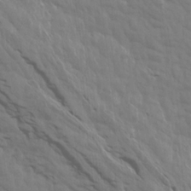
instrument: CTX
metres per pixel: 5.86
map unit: Aa
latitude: 15.6505
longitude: -145.5371
